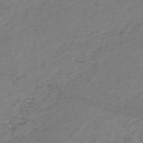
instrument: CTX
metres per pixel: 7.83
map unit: HNb
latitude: -54.9542
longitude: -44.1389
